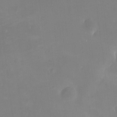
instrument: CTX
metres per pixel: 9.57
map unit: HNhu
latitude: 6.5546
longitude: 5.4265
